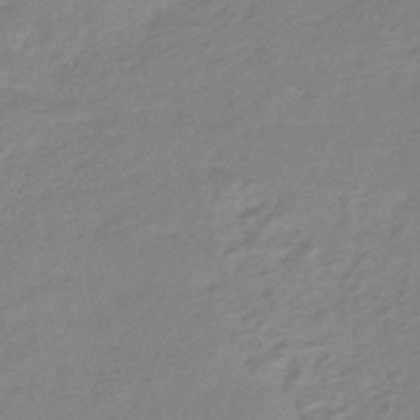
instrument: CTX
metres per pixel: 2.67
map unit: eHb
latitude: -44.2740
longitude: 89.8044
